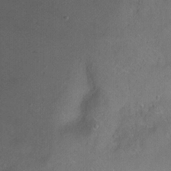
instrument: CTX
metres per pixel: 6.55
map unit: Ht
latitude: -0.2362
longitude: -32.9136
